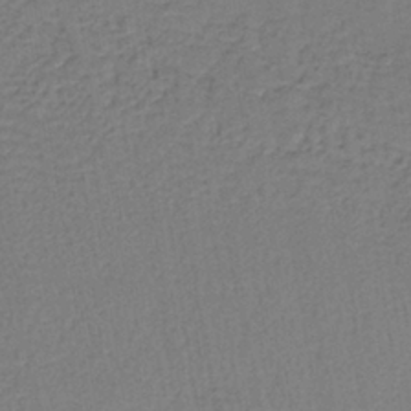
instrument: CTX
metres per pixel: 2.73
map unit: lHb
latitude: -37.9178
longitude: 59.0864
